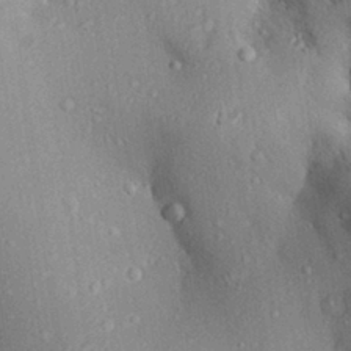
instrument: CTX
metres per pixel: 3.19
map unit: Aa
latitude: 29.3859
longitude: -131.6127
